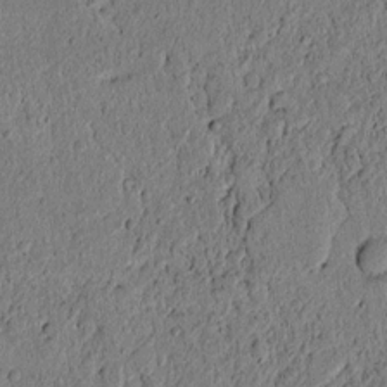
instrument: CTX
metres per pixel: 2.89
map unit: lAvf
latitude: 5.8583
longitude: 164.0283
